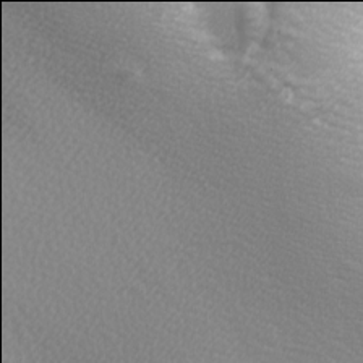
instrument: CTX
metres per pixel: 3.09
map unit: lAa
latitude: -6.0094
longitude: -121.9906
